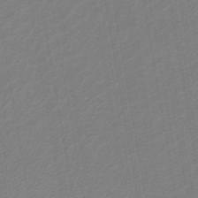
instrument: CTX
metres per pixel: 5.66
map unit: lHb
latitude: -46.6707
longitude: 59.0864
